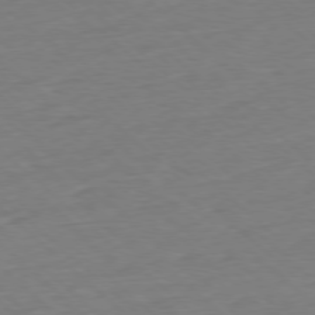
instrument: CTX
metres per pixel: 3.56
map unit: Ap
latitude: -78.0283
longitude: -97.9717
